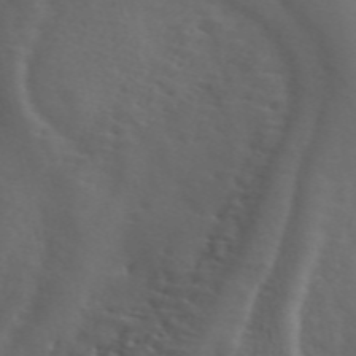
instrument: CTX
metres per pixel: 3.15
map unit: ANa
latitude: 50.5545
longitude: -81.5560
